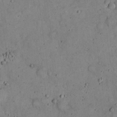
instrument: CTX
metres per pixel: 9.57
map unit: eHh
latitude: 20.5546
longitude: -59.7072
